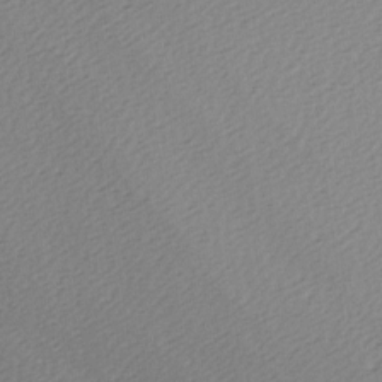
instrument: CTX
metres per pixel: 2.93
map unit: Ave
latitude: -6.7274
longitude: -123.4237
